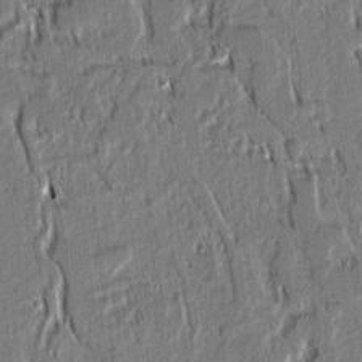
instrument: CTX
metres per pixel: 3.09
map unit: lAvf
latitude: 1.6127
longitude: -106.5924
